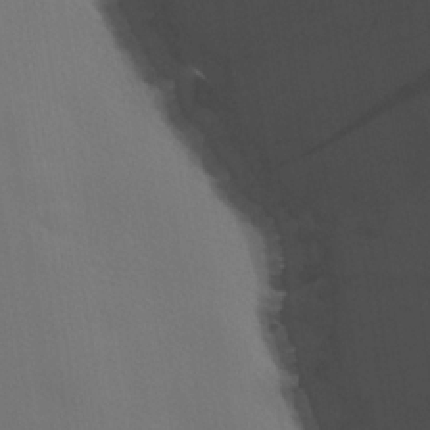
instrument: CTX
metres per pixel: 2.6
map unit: lHvf
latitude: 22.8191
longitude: 141.1998
